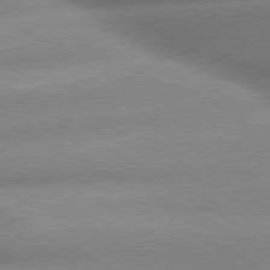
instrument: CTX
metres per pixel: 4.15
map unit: lApd
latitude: 80.1200
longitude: -159.5938
